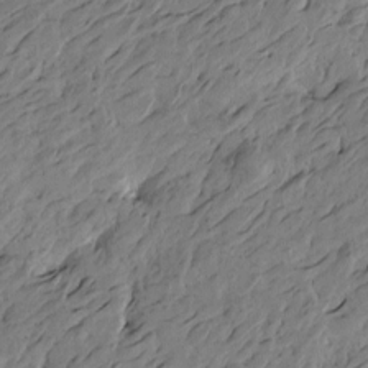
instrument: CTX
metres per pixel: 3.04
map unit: Htu
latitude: -5.6533
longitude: -179.3671
